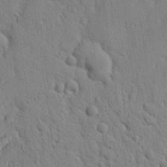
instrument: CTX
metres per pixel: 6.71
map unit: Nhu
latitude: 22.1200
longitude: -77.1025
